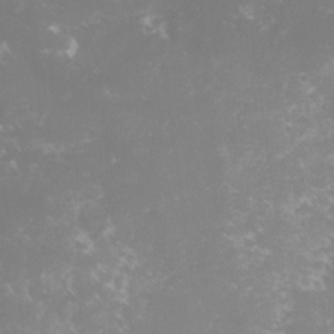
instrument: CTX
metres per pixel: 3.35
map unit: lHvf
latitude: -16.2362
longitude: -100.3467
